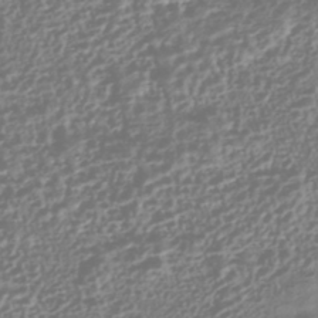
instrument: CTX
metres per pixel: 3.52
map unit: HNhu
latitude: -43.9745
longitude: 100.7463
